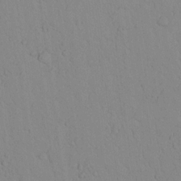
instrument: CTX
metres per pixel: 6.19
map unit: lAvf
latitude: 8.6680
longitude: 168.9919
